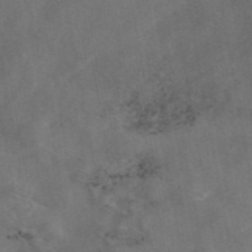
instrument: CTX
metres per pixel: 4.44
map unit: eAb
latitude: 47.0081
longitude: 127.5777
